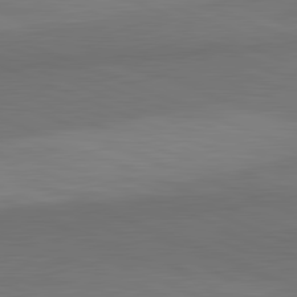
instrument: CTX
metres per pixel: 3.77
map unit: lApd
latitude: 82.3278
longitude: 156.3873
